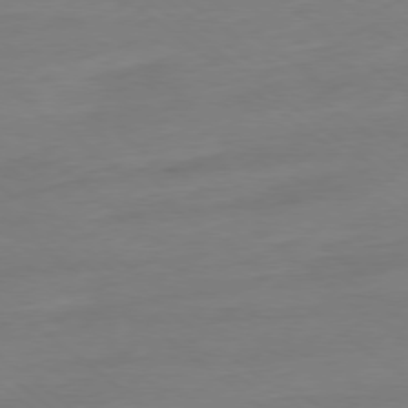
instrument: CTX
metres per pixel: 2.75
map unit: Ap
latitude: -78.6707
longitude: -98.6112
